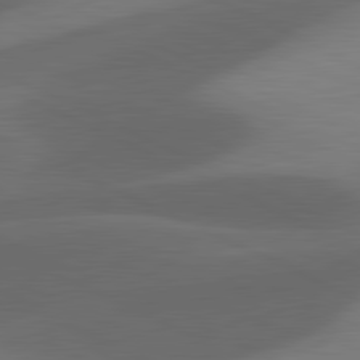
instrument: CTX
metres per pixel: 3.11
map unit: lApd
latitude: 81.3859
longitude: 126.3873
